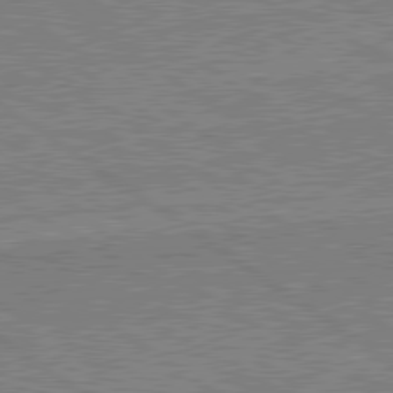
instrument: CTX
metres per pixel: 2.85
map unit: lApd
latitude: 79.9528
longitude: 166.7841
